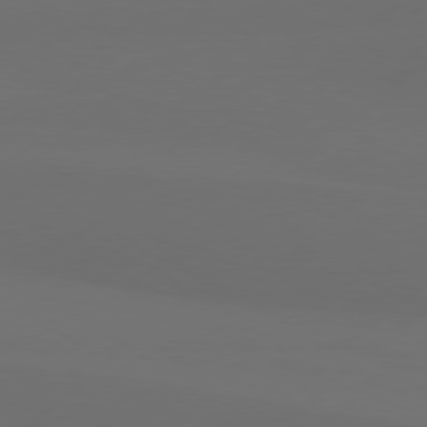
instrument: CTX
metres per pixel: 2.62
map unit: Hpe
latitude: 78.1956
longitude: -132.1956
